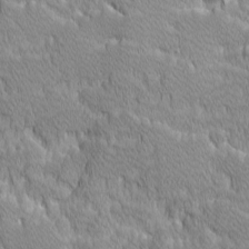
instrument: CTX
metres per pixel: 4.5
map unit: Ave
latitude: -10.4818
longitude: -117.6127
